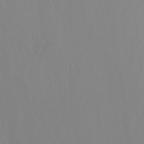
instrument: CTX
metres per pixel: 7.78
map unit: Aa
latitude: -7.7288
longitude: -78.4601
